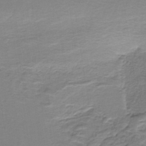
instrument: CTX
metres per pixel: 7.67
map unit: HNb
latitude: -35.7855
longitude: 58.1227
